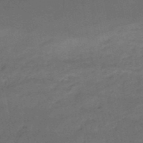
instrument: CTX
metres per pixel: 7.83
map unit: HNb
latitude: -51.4832
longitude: -39.3482
